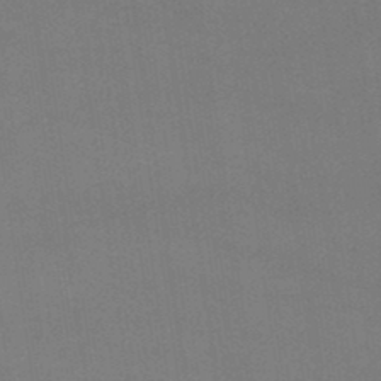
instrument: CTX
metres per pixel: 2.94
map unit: lHb
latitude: -47.3698
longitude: 67.1431
